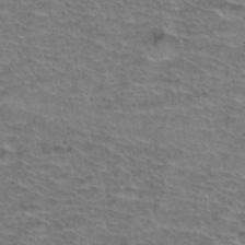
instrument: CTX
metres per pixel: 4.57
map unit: Hto
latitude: 36.9892
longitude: -46.1578
